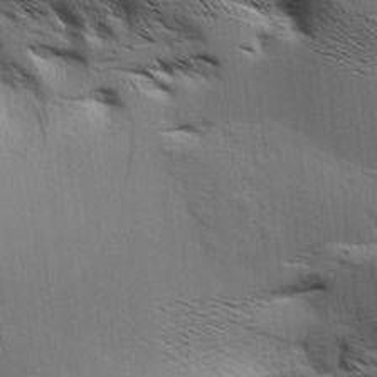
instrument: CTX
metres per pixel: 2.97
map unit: Aa
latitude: 9.2159
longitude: -142.0822
